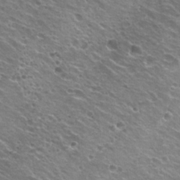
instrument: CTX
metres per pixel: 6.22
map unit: Hto
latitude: 23.0836
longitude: -31.7828
